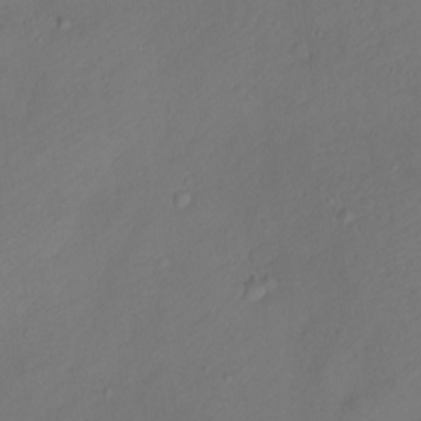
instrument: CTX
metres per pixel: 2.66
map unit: Ht
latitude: 0.3089
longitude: -34.9135
